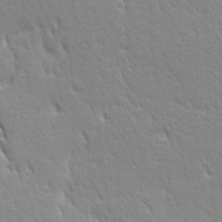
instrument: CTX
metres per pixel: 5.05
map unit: Ave
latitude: 21.0270
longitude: -137.3671
